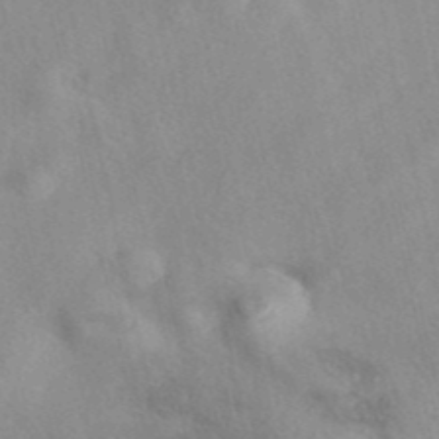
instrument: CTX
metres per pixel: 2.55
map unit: eAb
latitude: 40.1388
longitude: 109.1998
